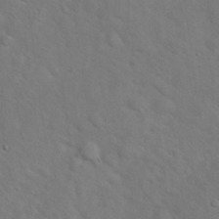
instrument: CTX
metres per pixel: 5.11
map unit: Hto
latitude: 17.5749
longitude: -53.2159
